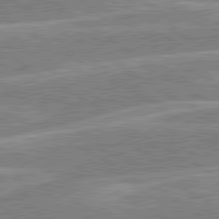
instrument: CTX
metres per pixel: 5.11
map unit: lApd
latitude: 80.2333
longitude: -130.8380
